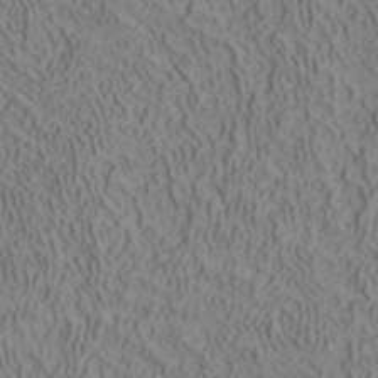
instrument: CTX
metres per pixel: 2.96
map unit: ANa
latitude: 41.4048
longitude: 33.0298
